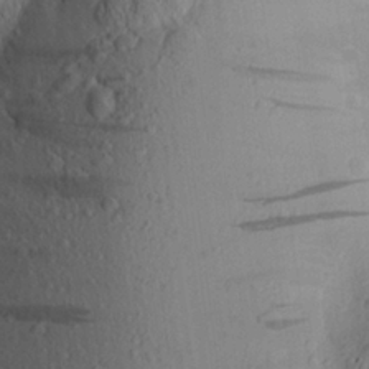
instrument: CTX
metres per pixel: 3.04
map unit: Aa
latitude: 24.4978
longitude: -149.6127
